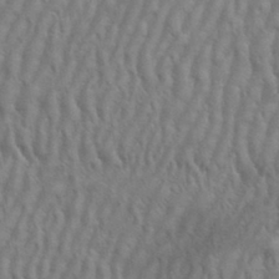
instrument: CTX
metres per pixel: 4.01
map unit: eHh
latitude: 33.5560
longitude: -141.0458
